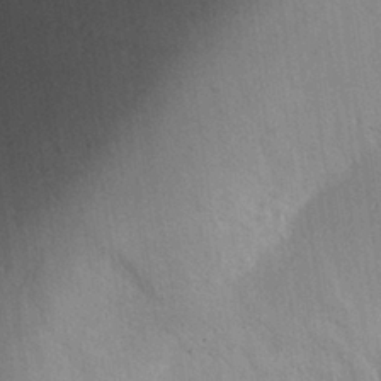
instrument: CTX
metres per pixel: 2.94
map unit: Aa
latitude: 29.3859
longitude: -144.0444
